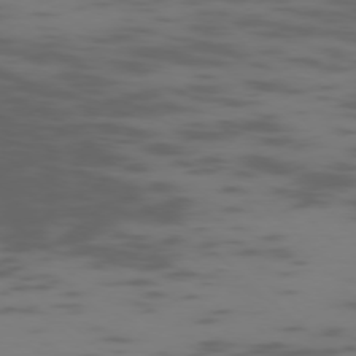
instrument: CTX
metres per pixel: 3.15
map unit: Ap
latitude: -77.3510
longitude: -67.4993
